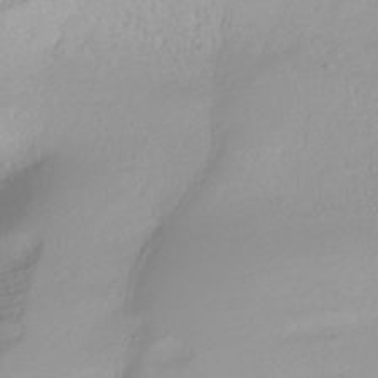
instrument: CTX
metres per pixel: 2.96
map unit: HNhu
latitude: -40.6896
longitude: 100.8219
